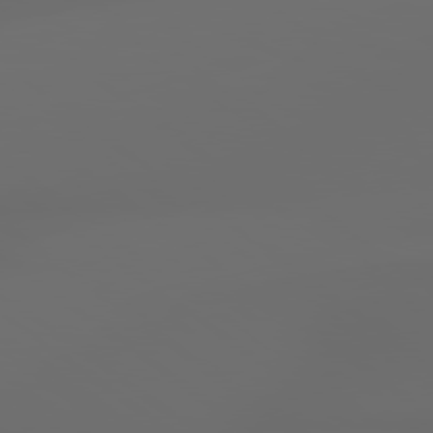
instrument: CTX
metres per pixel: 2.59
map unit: lApd
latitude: 79.2537
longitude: -138.7246
